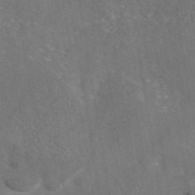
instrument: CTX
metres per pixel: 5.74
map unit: eAb
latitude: 45.9339
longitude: 109.3699
